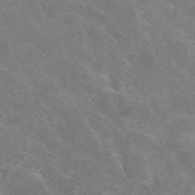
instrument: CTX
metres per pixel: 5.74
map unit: Hto
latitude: 30.8191
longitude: -45.4048
